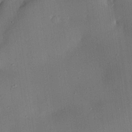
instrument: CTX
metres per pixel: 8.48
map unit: eHh
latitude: 25.1781
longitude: -71.5371
